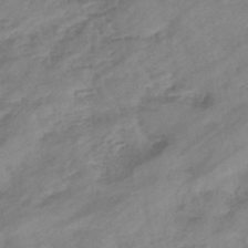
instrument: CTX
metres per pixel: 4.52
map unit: eHb
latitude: -44.2362
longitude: 85.5966
